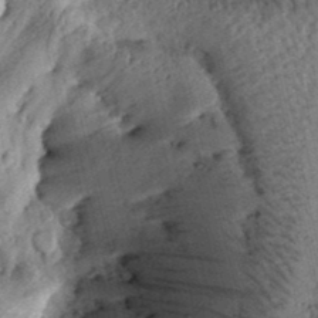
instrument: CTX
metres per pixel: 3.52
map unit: lAvf
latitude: 5.7072
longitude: 160.0094
